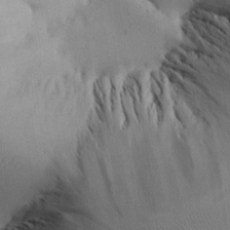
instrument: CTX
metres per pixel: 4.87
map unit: Aa
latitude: 25.8772
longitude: -137.0459
